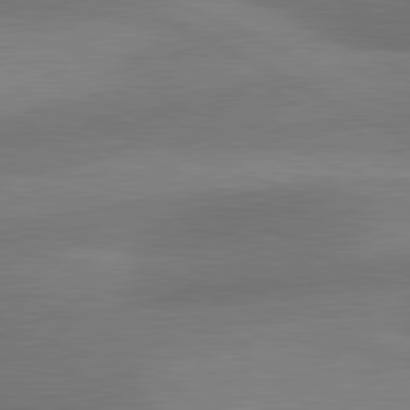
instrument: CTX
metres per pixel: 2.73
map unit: lApd
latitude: 80.9514
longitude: 124.8219
